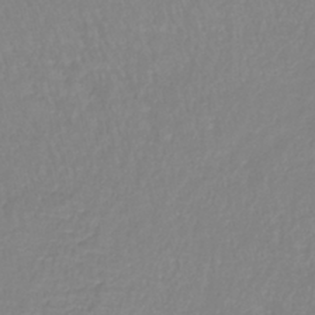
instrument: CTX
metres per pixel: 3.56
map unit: lHb
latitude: -41.0486
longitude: 65.0109
